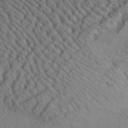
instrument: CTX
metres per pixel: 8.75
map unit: Aa
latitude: 32.9136
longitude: -138.7246
